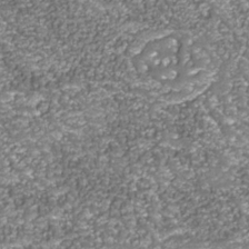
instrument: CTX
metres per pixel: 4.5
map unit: Nhu
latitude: -38.2173
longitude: -82.5356
